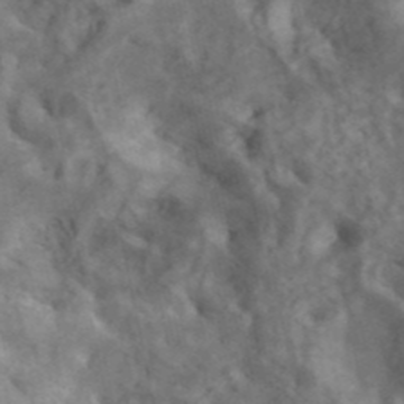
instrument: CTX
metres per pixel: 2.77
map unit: ANa
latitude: 41.5182
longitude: 15.1053
